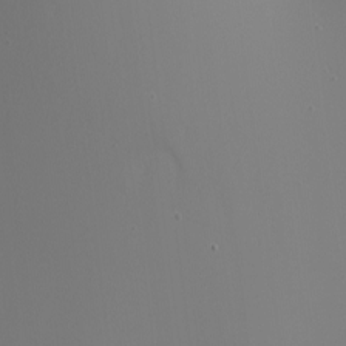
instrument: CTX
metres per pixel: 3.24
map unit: Nhu
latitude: -8.0850
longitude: -91.6505
